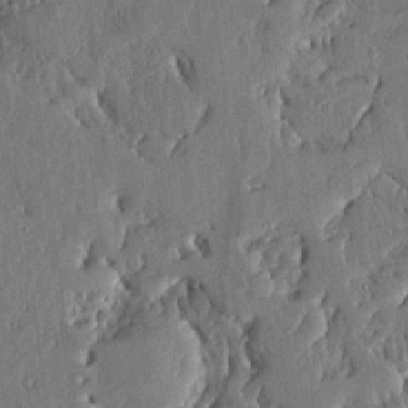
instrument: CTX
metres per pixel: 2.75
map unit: lHvf
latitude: 18.9702
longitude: -116.3089
